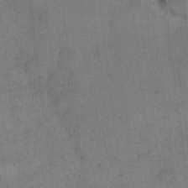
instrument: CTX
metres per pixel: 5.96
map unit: eHh
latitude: 14.1389
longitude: -66.7057
